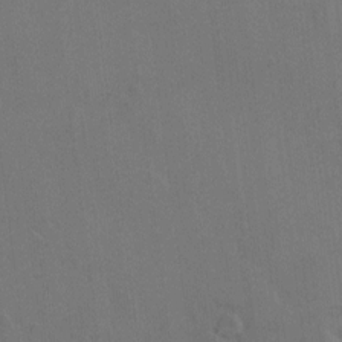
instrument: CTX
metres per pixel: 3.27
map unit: Hto
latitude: 7.0080
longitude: -62.8569
